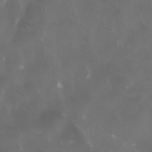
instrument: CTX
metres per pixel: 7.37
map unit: HNhu
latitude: 1.1025
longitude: -4.6490
